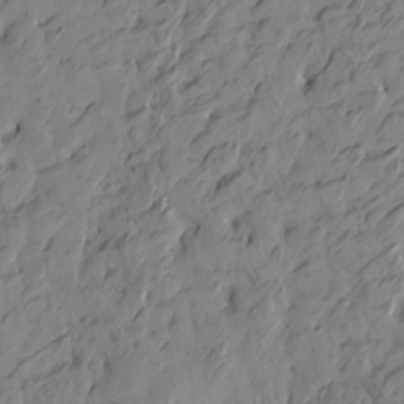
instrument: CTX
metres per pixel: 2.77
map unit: Htu
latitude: -1.5399
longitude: -174.9514
